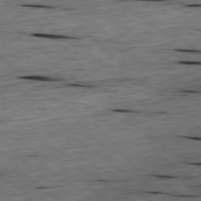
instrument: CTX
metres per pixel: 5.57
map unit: Ap
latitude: -79.2754
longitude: -90.9325
